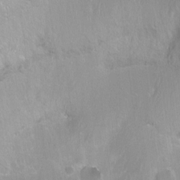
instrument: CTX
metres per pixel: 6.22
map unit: Ht
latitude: -6.0472
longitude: -36.6680
